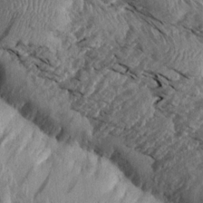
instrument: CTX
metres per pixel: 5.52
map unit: Aa
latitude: 14.4979
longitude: -144.0822
